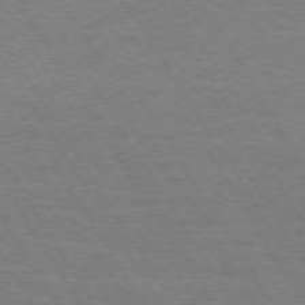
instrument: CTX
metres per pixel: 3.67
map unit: Hpe
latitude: 73.4805
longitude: -129.3670
